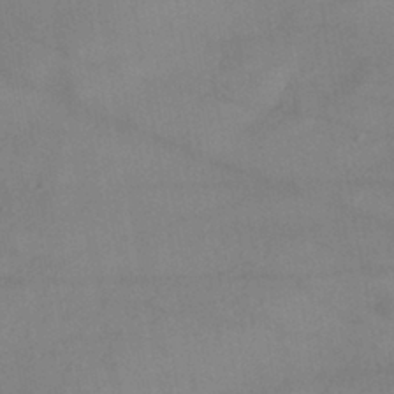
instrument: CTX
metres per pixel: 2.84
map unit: HNhu
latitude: -41.4076
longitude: 101.5588
